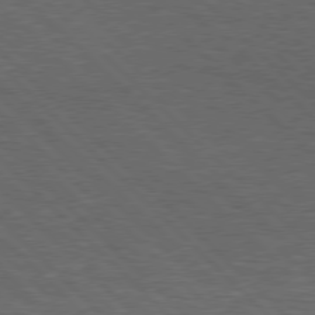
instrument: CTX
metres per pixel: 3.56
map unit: Hpe
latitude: 77.1781
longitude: -153.3860
